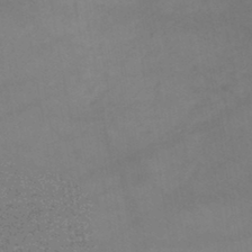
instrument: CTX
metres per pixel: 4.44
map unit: lHb
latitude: -43.7855
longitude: 66.9164
